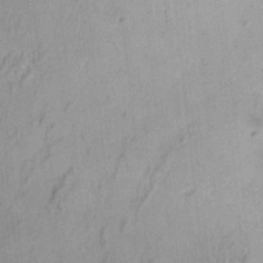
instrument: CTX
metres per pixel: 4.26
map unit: Aa
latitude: 13.7828
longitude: -141.1025
